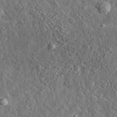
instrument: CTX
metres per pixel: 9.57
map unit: lHvf
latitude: 36.9892
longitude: -89.1215
